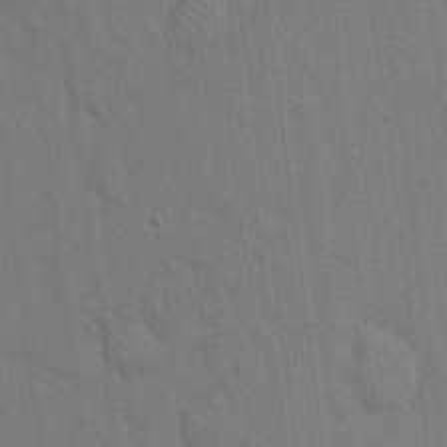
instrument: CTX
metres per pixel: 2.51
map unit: Hto
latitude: 15.5372
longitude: -57.7827
